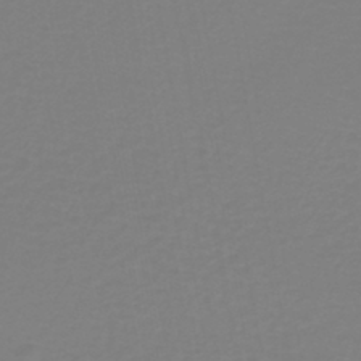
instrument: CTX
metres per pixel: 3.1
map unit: lHb
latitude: -41.9178
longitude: 63.8989
